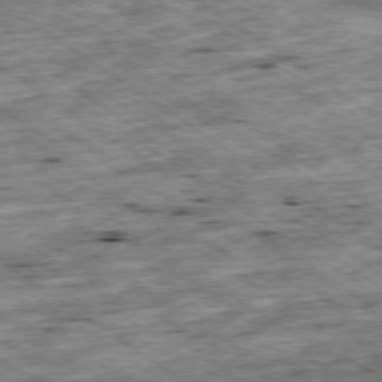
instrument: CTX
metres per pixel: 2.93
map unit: Ap
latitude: -79.3698
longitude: -75.2537
